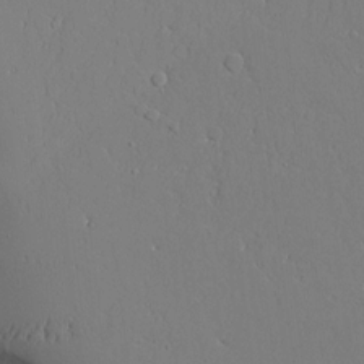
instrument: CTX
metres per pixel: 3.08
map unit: Aa
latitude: 10.4979
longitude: -129.4615
